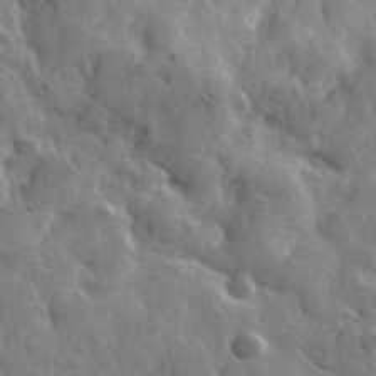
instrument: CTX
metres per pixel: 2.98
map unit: lHvf
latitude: 36.2712
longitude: -88.7813
